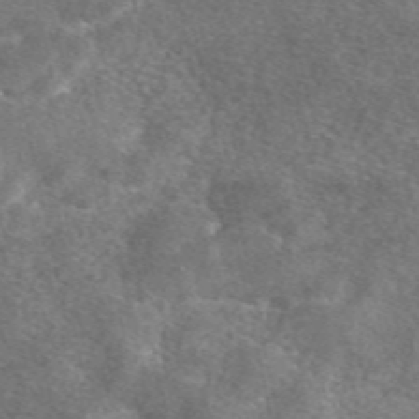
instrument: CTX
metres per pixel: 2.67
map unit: eAb
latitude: 47.7261
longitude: 107.5588
